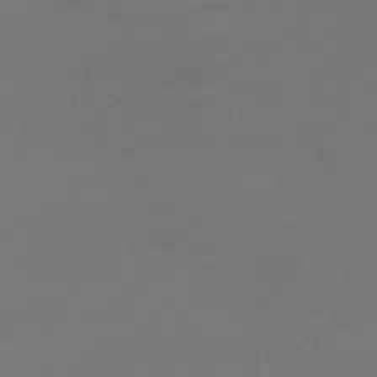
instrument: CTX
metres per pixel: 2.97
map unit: lHb
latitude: -45.3699
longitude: 75.0298
